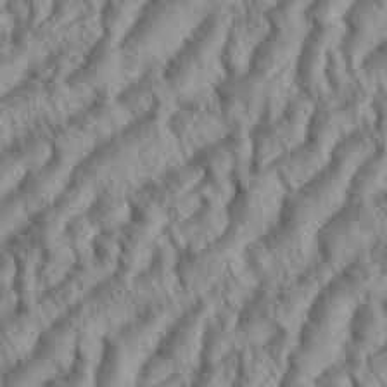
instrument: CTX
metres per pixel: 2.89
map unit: eHh
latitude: 35.6127
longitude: -138.2900
